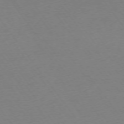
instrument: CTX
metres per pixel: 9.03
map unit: Ap
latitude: -74.3685
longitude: -72.3657
